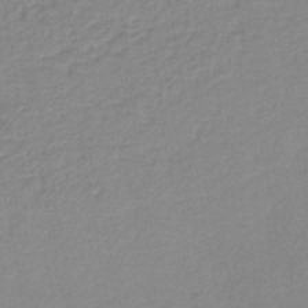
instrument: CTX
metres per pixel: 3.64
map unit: lHb
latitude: -41.8422
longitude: 73.7855
